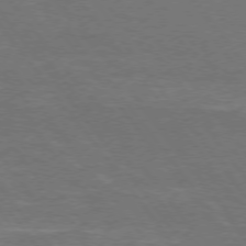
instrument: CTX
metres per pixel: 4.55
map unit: Ap
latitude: -76.9353
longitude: -72.2334
